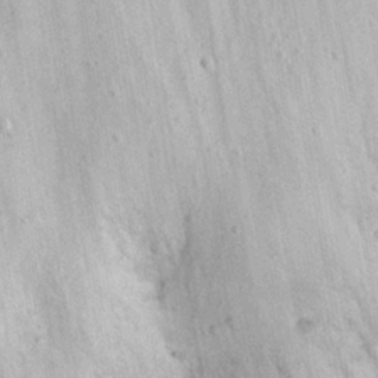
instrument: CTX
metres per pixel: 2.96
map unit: eHh
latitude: 22.1578
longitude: -67.9528
